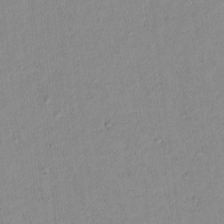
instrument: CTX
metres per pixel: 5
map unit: lAvf
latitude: 8.5735
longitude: 167.8044
